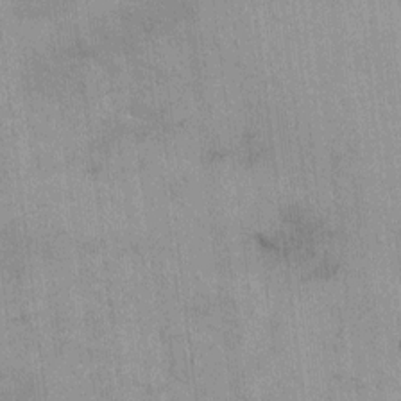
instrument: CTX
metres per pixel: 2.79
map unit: Ht
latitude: -3.9556
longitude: -13.6883
